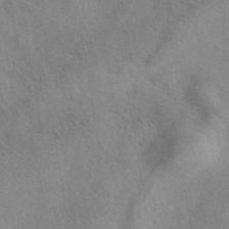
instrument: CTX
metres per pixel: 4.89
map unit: eAb
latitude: 40.6868
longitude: 108.3117
